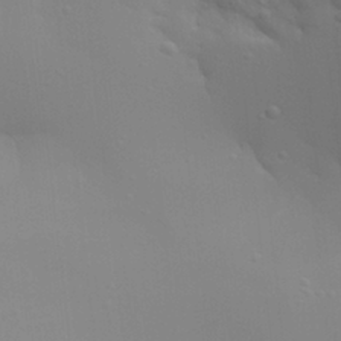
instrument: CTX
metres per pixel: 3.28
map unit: Aa
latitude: 26.5168
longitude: -131.4238
